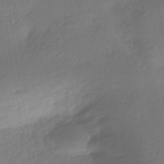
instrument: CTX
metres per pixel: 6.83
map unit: HNhu
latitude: -41.4265
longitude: 93.0864
